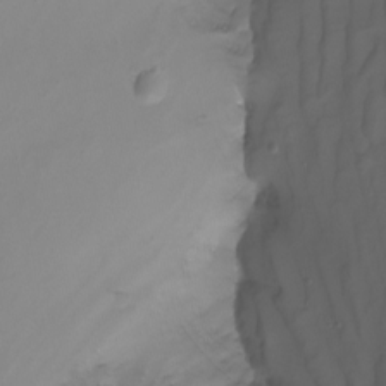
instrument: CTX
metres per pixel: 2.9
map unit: Nhu
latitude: -8.2739
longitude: -79.5371
